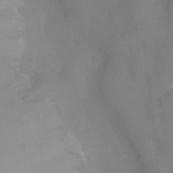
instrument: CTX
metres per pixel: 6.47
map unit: Ht
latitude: -9.2187
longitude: -24.9324
